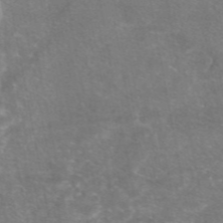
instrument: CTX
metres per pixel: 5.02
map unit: eAb
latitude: 47.2348
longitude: 119.9745
